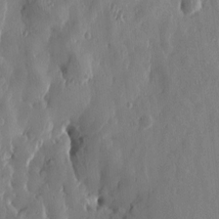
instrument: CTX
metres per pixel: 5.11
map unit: Htu
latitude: -0.2362
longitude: -177.2537
